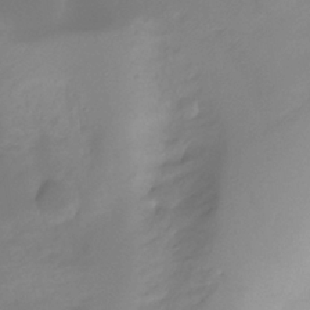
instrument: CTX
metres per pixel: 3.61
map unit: Ht
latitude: -12.0094
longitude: -47.1404
